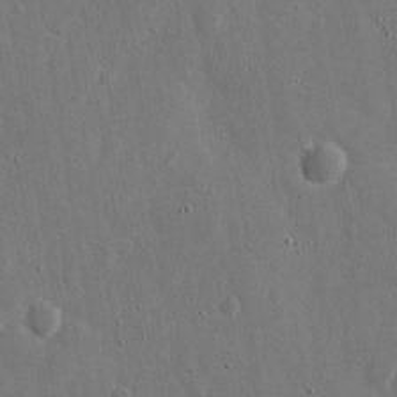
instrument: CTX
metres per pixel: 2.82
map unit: eHh
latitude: 11.5749
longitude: -69.8017
